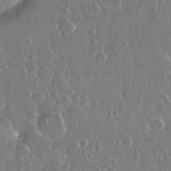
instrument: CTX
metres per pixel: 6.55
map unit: eHh
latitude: 33.4426
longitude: -59.8017
